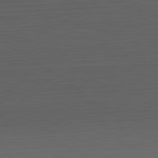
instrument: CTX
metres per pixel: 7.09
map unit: Hpe
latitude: -82.7463
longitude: 11.8422
